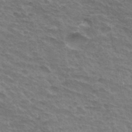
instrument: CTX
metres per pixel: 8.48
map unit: Hto
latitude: 33.9906
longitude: -42.8002
